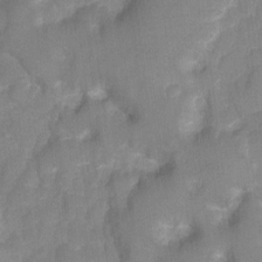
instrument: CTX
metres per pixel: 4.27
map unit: Hto
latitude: 3.5749
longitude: -33.1592
